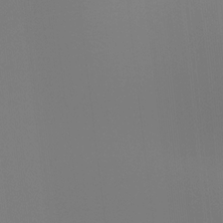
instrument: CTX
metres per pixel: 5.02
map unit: Hto
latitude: -8.0472
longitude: -50.6868
